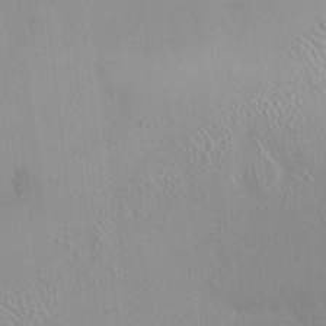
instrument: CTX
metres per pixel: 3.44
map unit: HNhu
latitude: 3.0458
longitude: 6.7463
